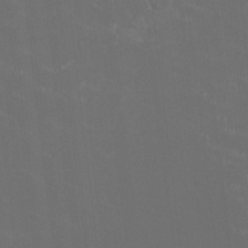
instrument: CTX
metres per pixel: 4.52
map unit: HNhu
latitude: 0.6679
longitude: -2.3845
